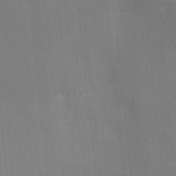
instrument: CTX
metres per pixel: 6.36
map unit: Ave
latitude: -6.5573
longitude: -120.4979
